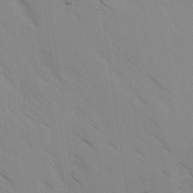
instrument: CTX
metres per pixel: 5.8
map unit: Ave
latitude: -1.1054
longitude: -112.3656
